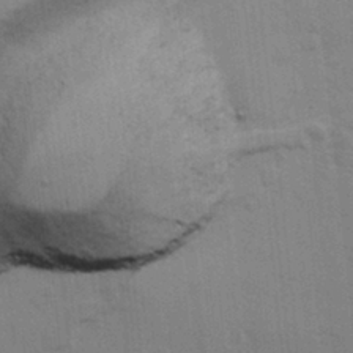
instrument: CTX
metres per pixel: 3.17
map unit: Ave
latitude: 13.3860
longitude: -102.7057
